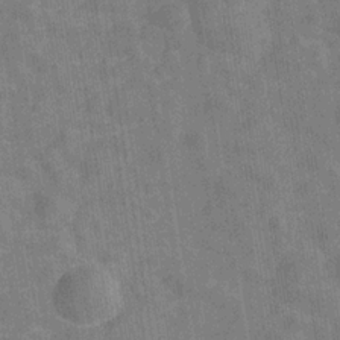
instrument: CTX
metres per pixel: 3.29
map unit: Hve
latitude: -29.8045
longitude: 92.4629
